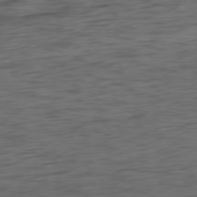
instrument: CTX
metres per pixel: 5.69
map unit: Ap
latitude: -76.9353
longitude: -73.5560
